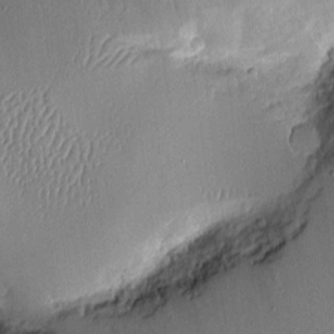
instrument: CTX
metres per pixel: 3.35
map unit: Aa
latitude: 10.1578
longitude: -128.6868
